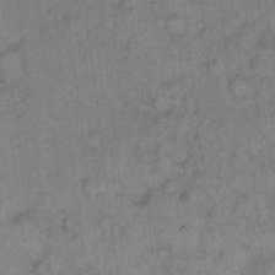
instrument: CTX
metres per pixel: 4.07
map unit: eHh
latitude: 9.8395
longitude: -63.3860
